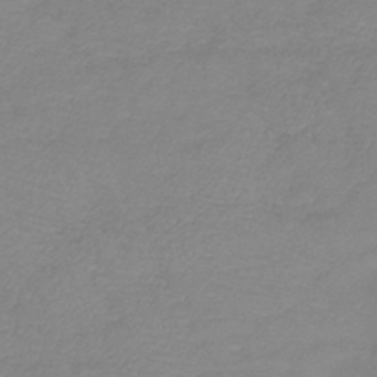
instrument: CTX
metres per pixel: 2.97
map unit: lHb
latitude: -41.0486
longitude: 74.2551
